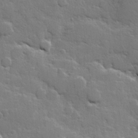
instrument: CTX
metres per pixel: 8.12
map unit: Hve
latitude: 25.4993
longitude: 148.6897
